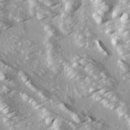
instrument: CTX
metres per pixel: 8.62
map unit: Ave
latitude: 16.1011
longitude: -130.1389
